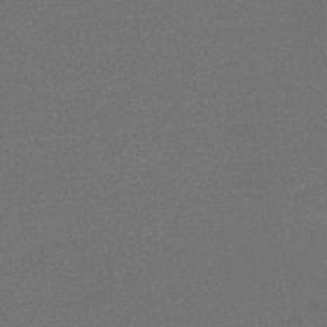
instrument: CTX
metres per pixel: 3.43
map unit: lHb
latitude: -46.1039
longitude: 63.3698
